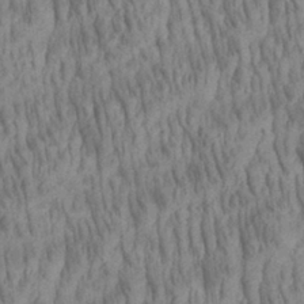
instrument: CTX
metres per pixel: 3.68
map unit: Aa
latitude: 29.1403
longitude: -138.1389
